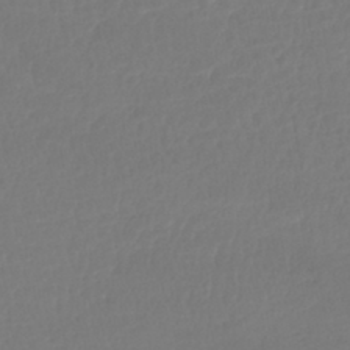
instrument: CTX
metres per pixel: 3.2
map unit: lHb
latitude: -41.8611
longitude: 68.4251
